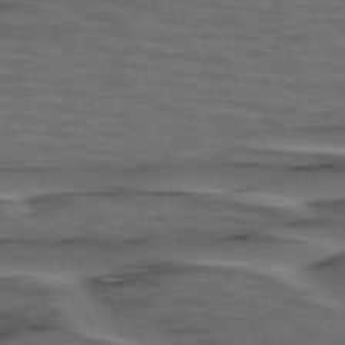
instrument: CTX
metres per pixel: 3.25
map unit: lApd
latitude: 75.8017
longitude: -70.9702
